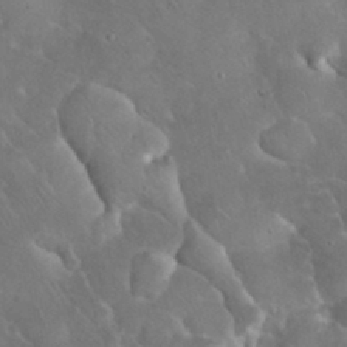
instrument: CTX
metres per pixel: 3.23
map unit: eHh
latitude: 34.9324
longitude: -64.8380
